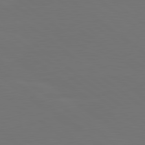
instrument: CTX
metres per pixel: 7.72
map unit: lApd
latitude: 80.3656
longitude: -115.8583
